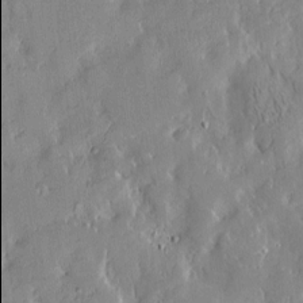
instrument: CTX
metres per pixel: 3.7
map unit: Htu
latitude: -4.4062
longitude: 174.0094
